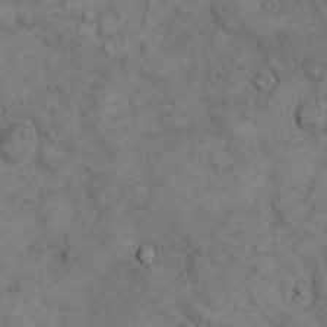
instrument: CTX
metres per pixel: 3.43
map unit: eHh
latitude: 11.7072
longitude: -63.2915
